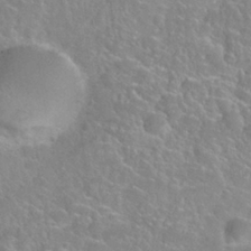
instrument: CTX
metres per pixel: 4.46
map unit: Nhu
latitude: 28.1955
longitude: -52.2523
